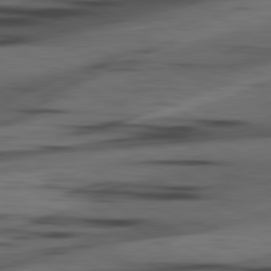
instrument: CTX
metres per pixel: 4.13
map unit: lApd
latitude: 80.5546
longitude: -84.0444
